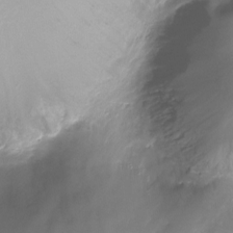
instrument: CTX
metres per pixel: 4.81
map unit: Nhu
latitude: -17.8612
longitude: -46.0822
